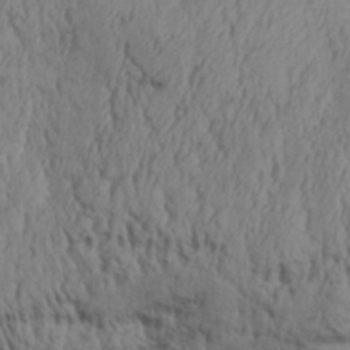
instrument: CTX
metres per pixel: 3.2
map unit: Aa
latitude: 32.2900
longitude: -135.8772
